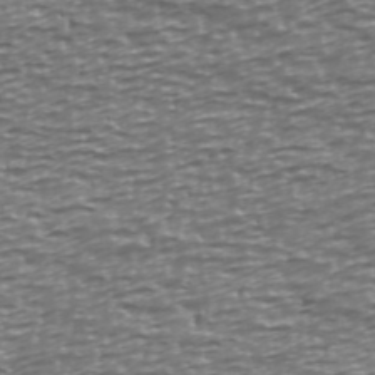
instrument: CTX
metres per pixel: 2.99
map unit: Ave
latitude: 40.4412
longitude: -112.8947
